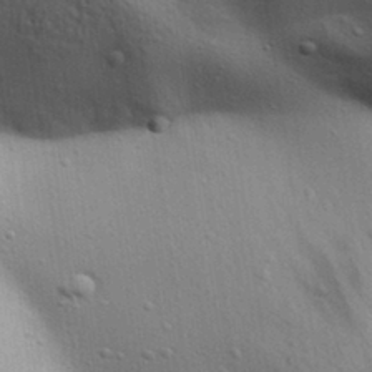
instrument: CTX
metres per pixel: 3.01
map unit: Aa
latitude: 31.6694
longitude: -144.8002
